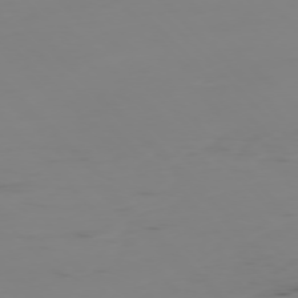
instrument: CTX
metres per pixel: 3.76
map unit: Ap
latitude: -76.8975
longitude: -82.7624
